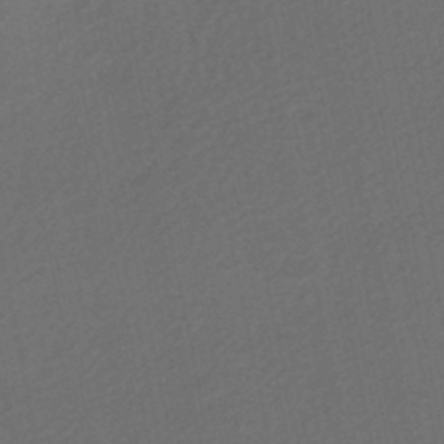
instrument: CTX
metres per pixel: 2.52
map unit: HNhu
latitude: -47.2565
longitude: 98.3117
